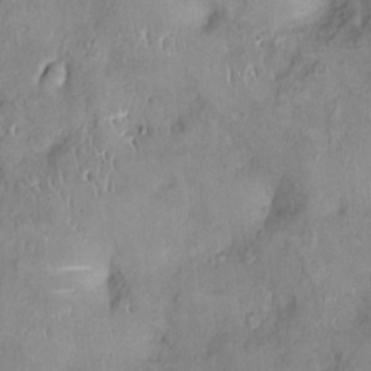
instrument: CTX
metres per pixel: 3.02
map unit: Ht
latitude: -4.0661
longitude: -14.9136
